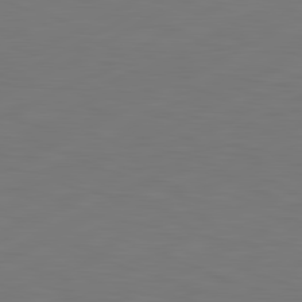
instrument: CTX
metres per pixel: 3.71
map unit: lApd
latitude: 81.1025
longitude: -171.1025
